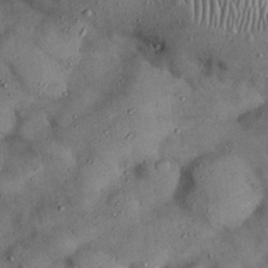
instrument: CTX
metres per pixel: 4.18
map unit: Nhu
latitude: 27.1592
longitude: -70.7624
